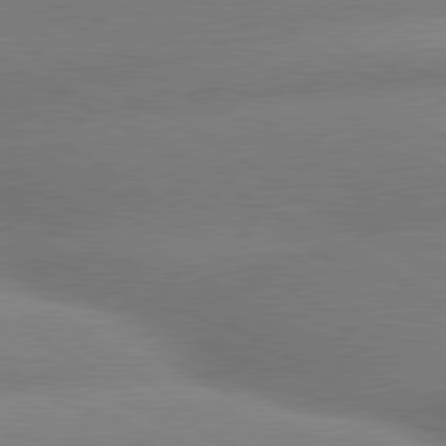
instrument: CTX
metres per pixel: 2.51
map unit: lApd
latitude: 80.0255
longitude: -155.7827
